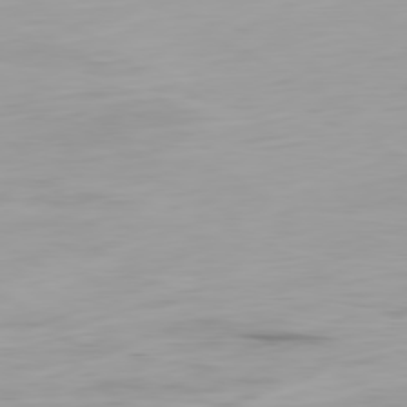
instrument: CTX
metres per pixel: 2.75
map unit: Ap
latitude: -79.9178
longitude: -68.4034
